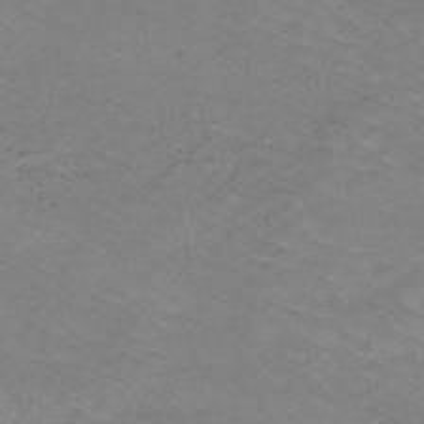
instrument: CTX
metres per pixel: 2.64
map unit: HNb
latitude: -50.1417
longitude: -53.8772
